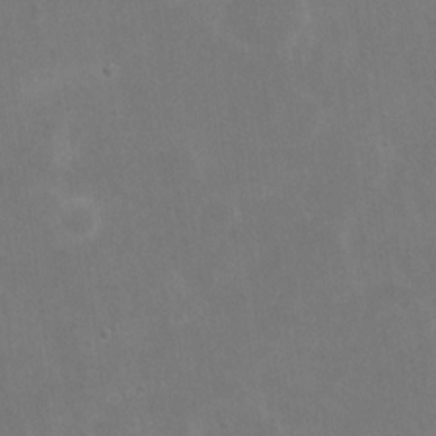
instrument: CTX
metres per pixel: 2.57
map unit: eHh
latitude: 17.6316
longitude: -72.4412
